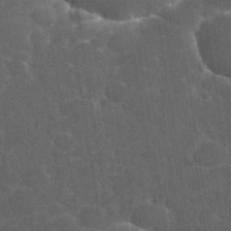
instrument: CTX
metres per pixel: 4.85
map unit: eHh
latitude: 36.6302
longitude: -61.8205
